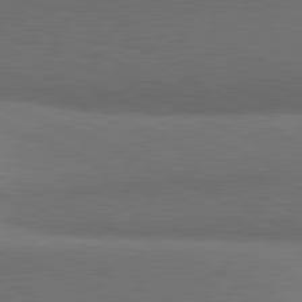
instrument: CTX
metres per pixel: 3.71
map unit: lApd
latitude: 81.6883
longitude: 153.2942
